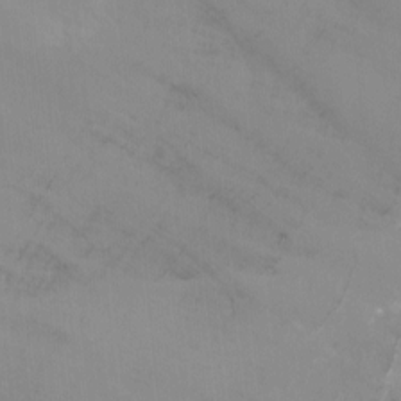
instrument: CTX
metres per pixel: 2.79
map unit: Nhu
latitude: -15.2943
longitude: -56.5545
